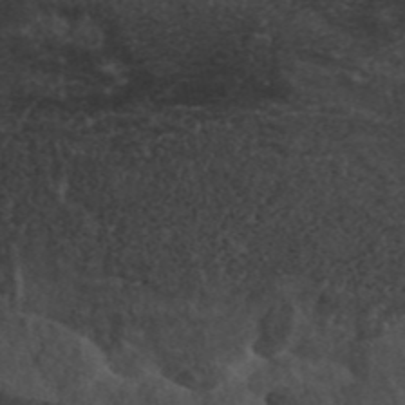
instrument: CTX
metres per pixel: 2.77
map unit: ANa
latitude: 44.7246
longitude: 38.8975
